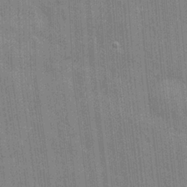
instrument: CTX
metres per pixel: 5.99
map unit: eHh
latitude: 5.2915
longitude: -74.4034
